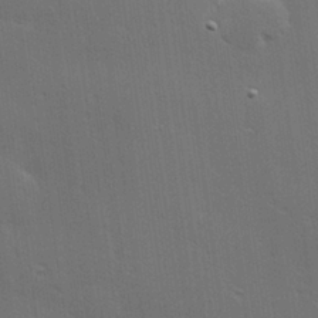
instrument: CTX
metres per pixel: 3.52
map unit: Hve
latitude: 27.6127
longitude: -94.0444
